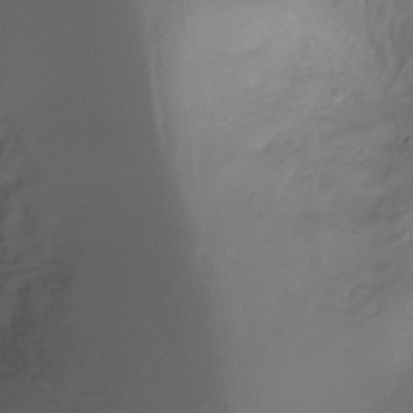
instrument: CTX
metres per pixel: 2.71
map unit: Ht
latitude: -6.6518
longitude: -27.4615
